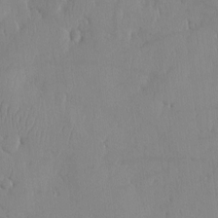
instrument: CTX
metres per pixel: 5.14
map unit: eHh
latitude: -4.0094
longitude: 16.1228
